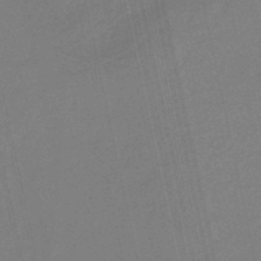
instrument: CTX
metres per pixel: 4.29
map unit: eHb
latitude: -45.3321
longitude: 87.2754
